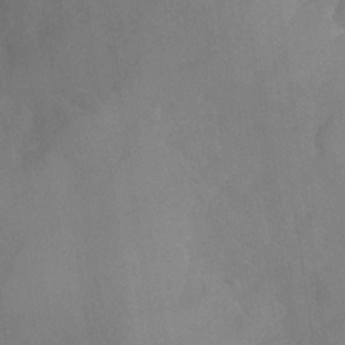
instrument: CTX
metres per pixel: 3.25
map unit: Nhu
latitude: -27.5777
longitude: -58.0444
